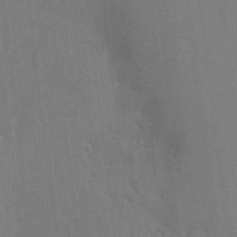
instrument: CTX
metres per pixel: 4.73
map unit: HNhu
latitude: 7.8394
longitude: 3.7666
